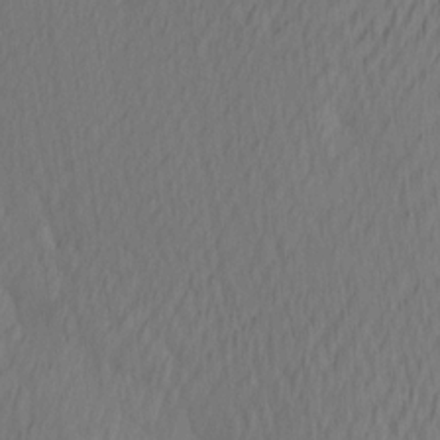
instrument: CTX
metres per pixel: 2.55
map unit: Ave
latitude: 12.9703
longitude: -106.9514
